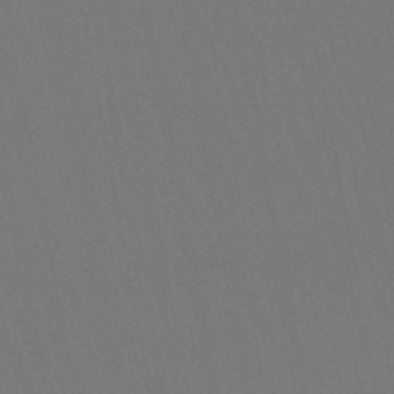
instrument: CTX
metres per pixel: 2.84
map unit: lHb
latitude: -47.3131
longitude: 68.6896
